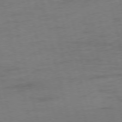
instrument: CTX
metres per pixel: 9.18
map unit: Ap
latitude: -75.4266
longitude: -74.3656
